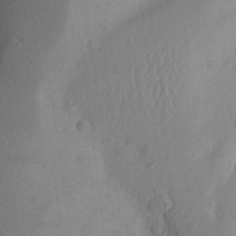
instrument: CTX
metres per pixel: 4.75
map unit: Aa
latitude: 25.9717
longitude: -147.2348
